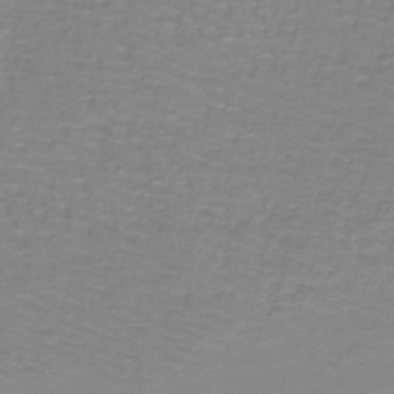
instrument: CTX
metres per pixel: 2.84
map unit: lHb
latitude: -40.7274
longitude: 56.9730
